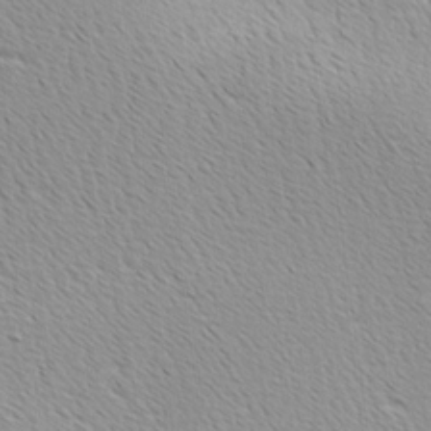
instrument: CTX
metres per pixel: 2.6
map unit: Ave
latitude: 10.2523
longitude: -107.3482
